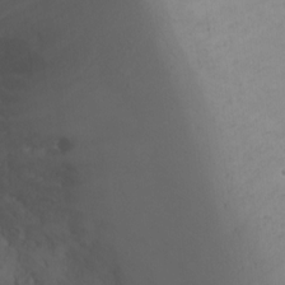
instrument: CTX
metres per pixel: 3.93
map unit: Ht
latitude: -2.1983
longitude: -33.8016
